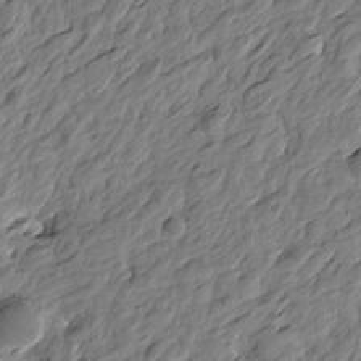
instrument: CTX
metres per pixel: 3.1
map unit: Htu
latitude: -3.6154
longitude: 179.9367
